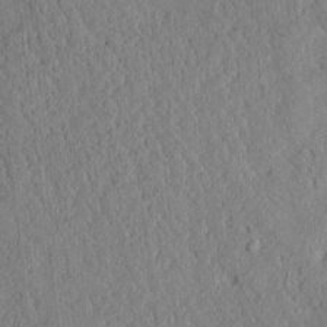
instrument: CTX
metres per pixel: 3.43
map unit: Ave
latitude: 24.1011
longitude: -133.4238
